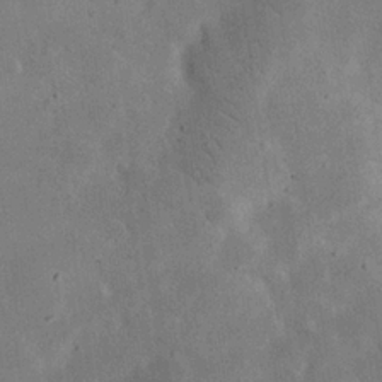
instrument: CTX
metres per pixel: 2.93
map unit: eHh
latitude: 24.8002
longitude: -68.5735
